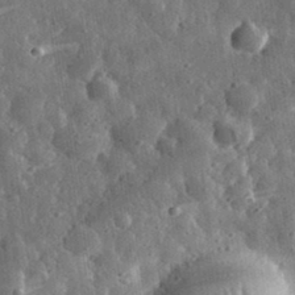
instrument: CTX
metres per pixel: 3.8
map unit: eHh
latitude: 33.4615
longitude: -79.4238
